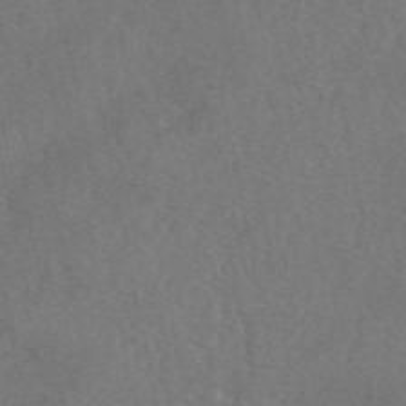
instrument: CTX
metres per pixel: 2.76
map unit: eAb
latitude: 48.3089
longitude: 108.7652
